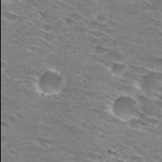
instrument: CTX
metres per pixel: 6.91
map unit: Hto
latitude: 29.9150
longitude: -45.9906
